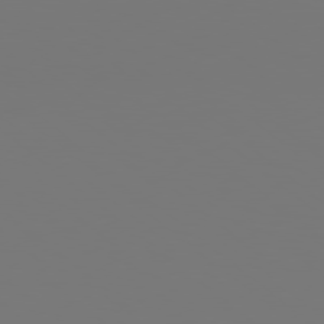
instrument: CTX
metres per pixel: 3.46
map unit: Hpe
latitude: 78.3845
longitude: -135.7827
